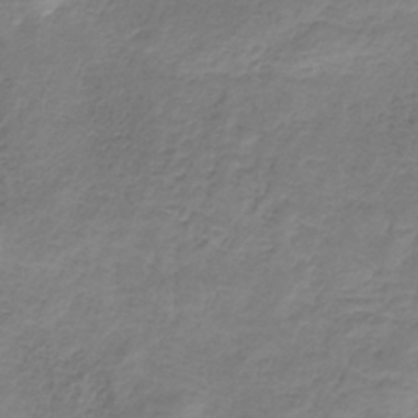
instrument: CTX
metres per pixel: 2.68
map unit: HNb
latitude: -33.6911
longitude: 56.4251
